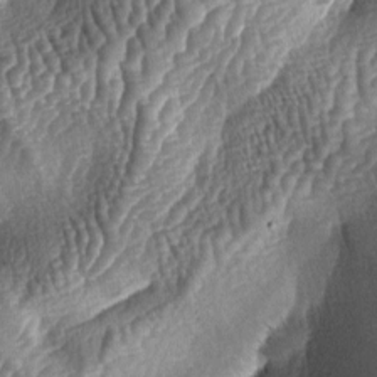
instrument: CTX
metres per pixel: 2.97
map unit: lAa
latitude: -5.6722
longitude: -127.6883
